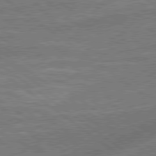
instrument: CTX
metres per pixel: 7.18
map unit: lApd
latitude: 79.3671
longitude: 173.8611
